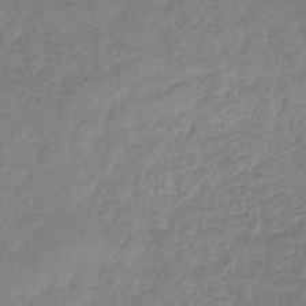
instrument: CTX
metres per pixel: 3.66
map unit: eHb
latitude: -37.2942
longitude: 80.9542
